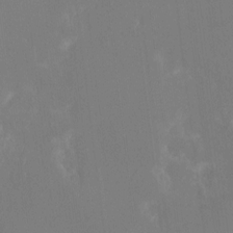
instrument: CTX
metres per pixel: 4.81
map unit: HNhu
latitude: 7.8394
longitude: -5.2915
